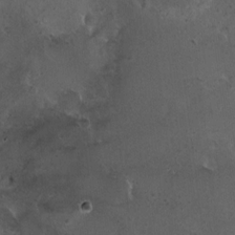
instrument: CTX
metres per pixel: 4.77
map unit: HNhu
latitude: 5.1592
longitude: 7.8989
